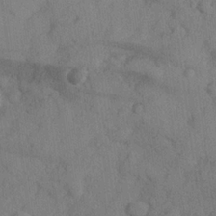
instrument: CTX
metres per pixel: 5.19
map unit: Hve
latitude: 24.6301
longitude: 148.0661
